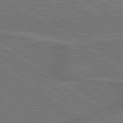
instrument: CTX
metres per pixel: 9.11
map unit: lApd
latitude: 79.8206
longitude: 165.7289
